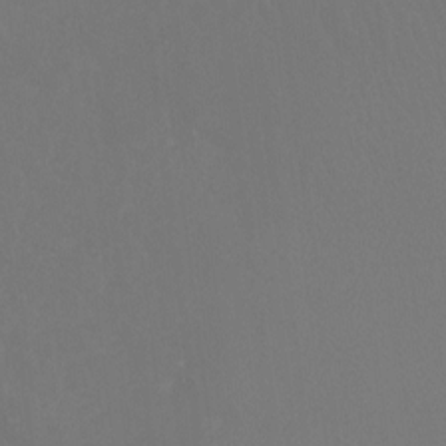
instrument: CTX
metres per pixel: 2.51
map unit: Ht
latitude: -8.7085
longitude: -33.5182
